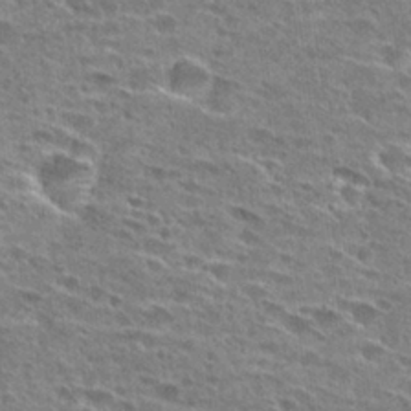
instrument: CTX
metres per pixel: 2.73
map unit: Hto
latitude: 27.8395
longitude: -45.9528
